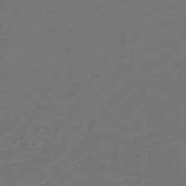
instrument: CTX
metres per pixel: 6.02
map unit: HNb
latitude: -47.5021
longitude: 54.6708
